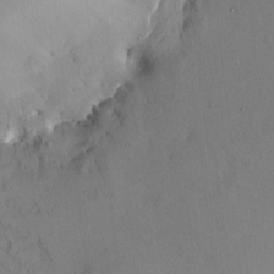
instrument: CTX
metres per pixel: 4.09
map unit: HNhu
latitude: 6.9136
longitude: 6.3873
